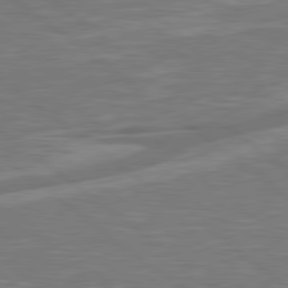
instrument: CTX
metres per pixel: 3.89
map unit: Hpe
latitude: 79.2159
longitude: -125.9150
